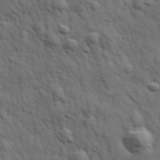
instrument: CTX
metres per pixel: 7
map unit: Hve
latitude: 31.8395
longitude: 150.3684
